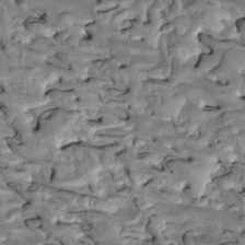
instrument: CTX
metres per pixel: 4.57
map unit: Htu
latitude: -1.7856
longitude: 149.1809
